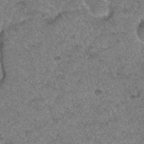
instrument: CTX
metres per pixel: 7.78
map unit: Hto
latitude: 32.6868
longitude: -49.5749
